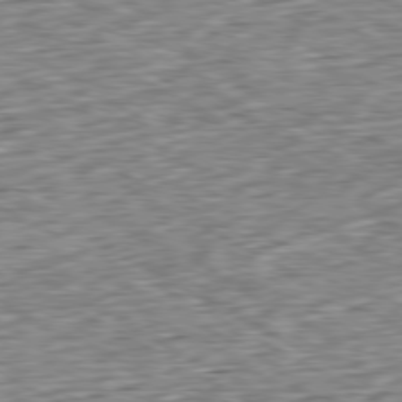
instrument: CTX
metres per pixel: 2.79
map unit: Ap
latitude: -79.7666
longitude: -67.4993
